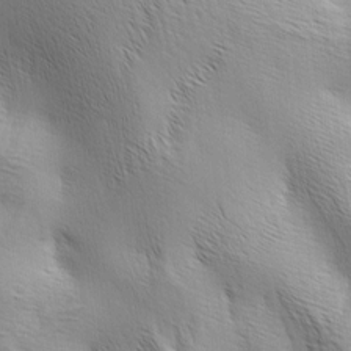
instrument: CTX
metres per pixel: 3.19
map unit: lAa
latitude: -4.6896
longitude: -121.6883
